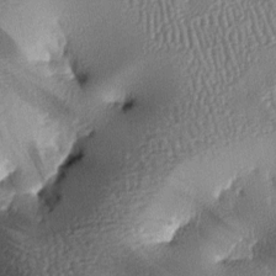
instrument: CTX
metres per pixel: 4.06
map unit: lAa
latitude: -7.3887
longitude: -125.8583
